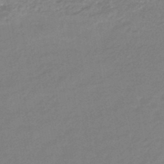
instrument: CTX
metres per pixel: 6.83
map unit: HNhu
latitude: -45.7667
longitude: 90.1228
